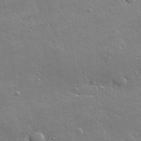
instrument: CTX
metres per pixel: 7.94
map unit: lHvf
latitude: 32.2900
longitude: -91.5182
